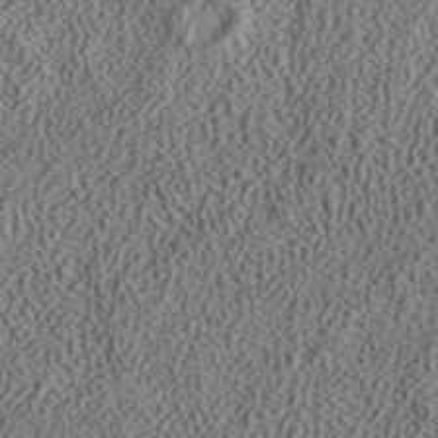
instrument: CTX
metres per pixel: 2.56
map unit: ANa
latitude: 37.8395
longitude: 19.9178
